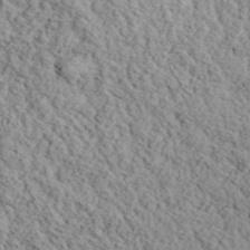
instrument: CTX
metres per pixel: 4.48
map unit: eHh
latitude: 37.4427
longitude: -80.5357
